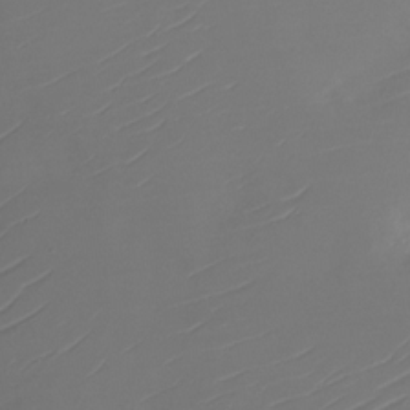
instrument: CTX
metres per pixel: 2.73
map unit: Nhu
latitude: -27.5777
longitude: -79.1970
